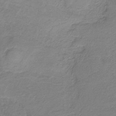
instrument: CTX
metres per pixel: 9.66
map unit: HNb
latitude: -33.3888
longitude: 57.7100
